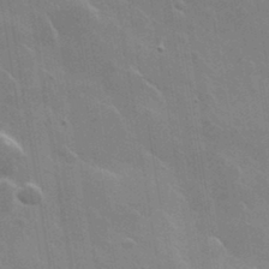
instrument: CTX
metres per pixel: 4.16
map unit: lHvf
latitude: 36.3090
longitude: -92.1389
